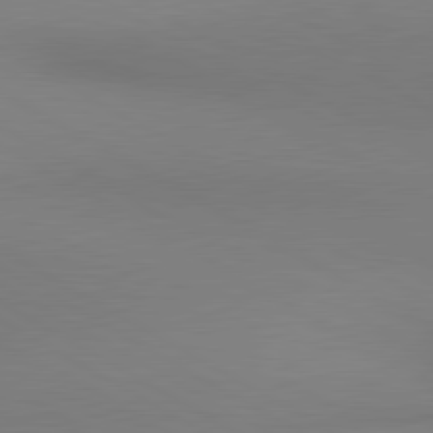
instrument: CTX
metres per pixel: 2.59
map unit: lApd
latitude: 80.7624
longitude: 147.0486
